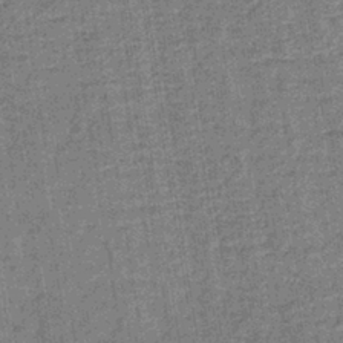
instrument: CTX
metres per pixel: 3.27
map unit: lHb
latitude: -39.1242
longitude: 60.3873
